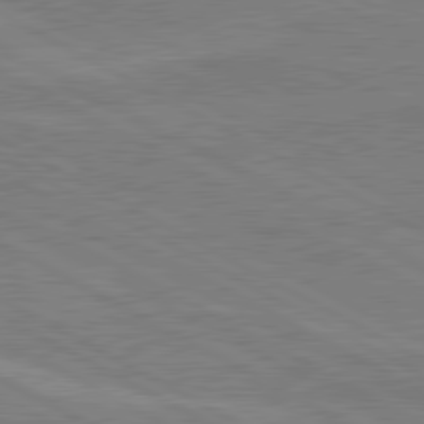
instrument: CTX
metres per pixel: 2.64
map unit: lApd
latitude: 80.5357
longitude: 121.2943
